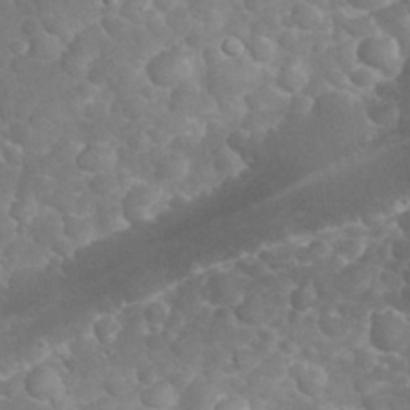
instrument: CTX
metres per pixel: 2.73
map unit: eHh
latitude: 32.4601
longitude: -63.6316
